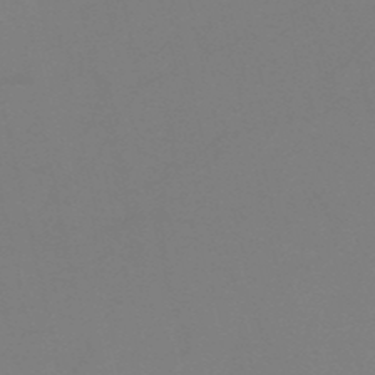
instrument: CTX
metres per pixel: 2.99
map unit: HNb
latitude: -51.1809
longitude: -46.3657
